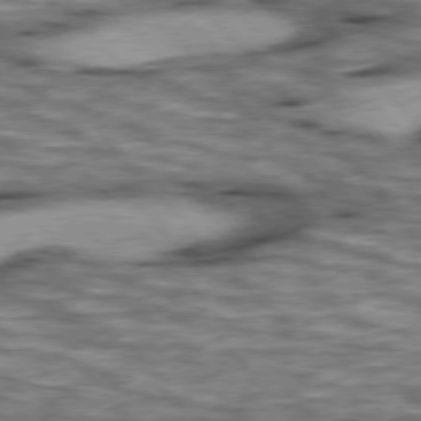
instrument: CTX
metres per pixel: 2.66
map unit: lApd
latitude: 76.3278
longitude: -49.8394
